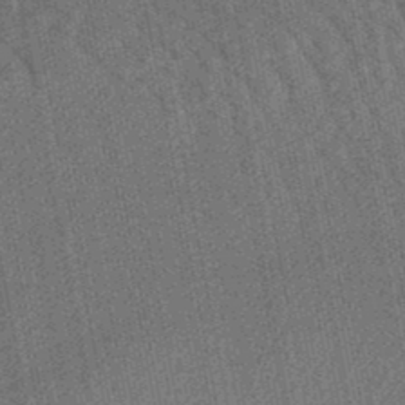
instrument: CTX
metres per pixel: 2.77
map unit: lHb
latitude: -47.5210
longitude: 75.8801
